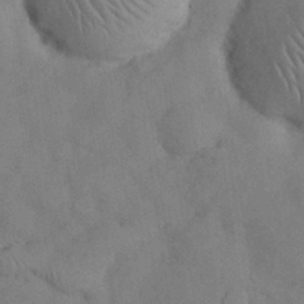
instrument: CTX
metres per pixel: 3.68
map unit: Nhu
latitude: 27.7450
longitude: -70.6112
